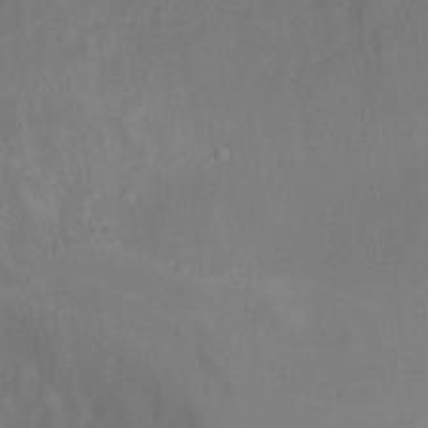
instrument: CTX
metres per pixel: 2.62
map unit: Ht
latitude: 1.3292
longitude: -36.1389
